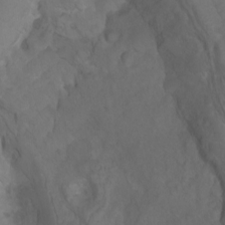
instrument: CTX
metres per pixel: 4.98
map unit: Ht
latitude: 0.0633
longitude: -38.6868
